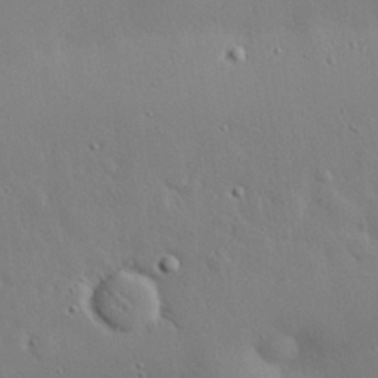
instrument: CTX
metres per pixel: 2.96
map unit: eHh
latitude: 28.2144
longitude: -82.5356
